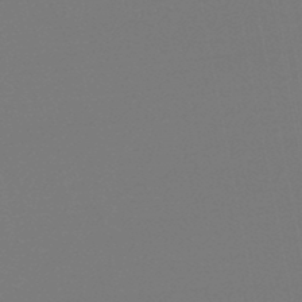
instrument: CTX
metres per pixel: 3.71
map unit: lHb
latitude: -46.9919
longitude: 69.4076
